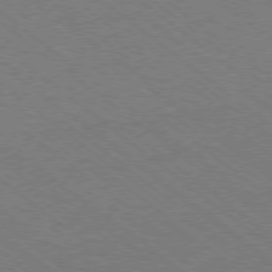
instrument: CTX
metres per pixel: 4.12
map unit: Ap
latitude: -79.0864
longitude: -65.0647
